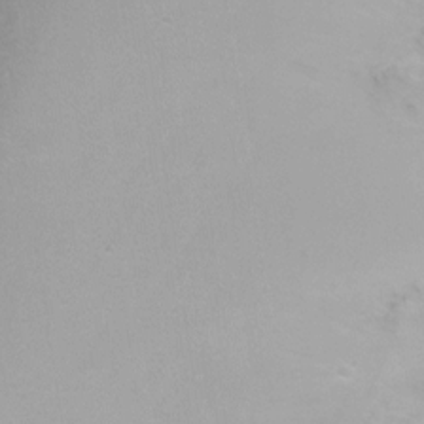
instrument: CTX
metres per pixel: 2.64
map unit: Ht
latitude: -6.4818
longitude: -30.2334
